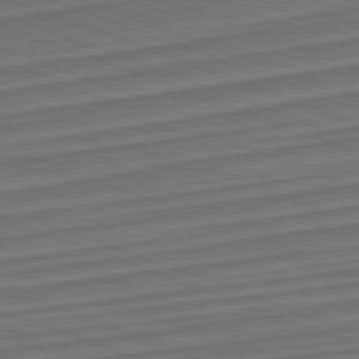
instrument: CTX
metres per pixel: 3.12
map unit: Hpe
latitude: -82.5574
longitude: 14.9542
